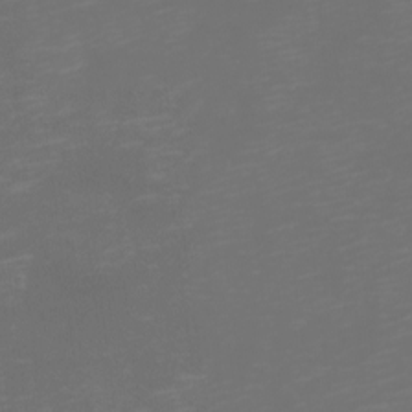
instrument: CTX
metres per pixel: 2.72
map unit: eHh
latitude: -1.4644
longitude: -79.0270
